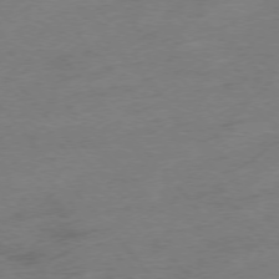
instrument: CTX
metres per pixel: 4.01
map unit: Hpe
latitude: -76.0472
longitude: -11.9339
